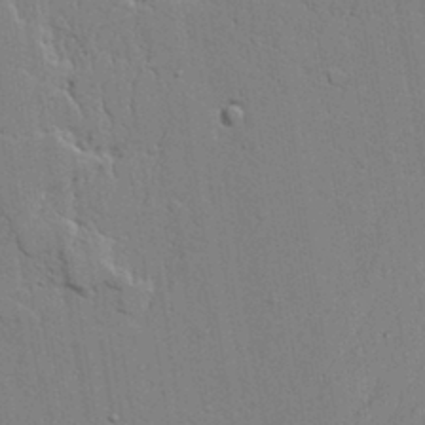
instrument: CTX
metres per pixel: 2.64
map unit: lAvf
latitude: 23.2537
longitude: -110.1011
